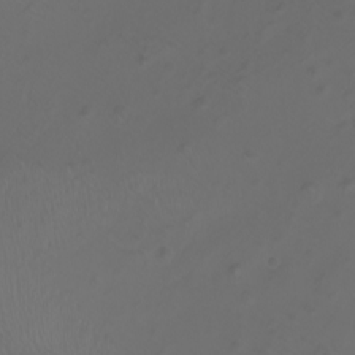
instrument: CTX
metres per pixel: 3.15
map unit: Nhu
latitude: -8.6518
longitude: -93.3670
